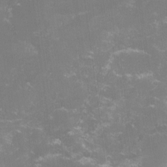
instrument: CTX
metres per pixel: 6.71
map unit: lHvf
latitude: -14.7652
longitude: -101.1403
